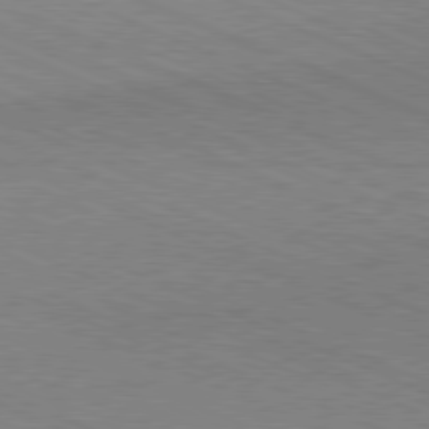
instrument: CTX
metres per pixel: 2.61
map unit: Hpe
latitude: -81.5966
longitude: 16.7086
